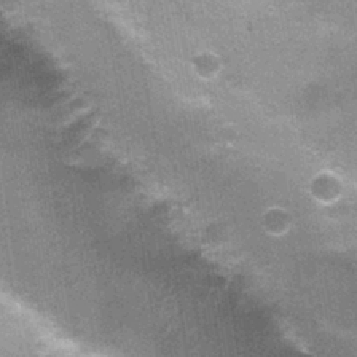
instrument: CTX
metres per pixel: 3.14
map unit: Nhu
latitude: 1.8772
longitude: -17.3292
